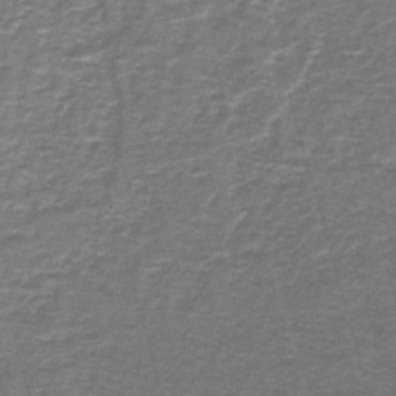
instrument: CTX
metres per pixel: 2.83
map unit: lHb
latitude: -43.1998
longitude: 55.6344
